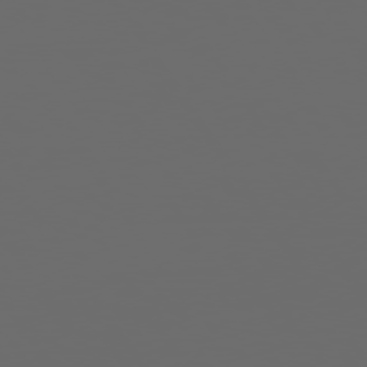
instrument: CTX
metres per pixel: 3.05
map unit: Hpe
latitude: 73.7828
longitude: -127.9150
